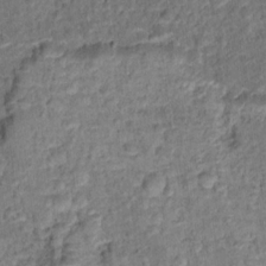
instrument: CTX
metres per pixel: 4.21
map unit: Hto
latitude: 15.5183
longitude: -39.3671
